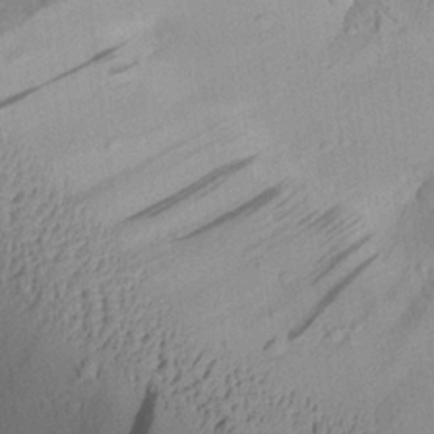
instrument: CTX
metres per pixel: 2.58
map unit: Aa
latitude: 27.0270
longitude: -134.9136
